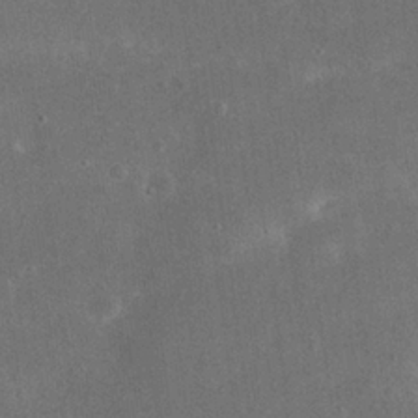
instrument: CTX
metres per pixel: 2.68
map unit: eHh
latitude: 25.0080
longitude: -68.2523
